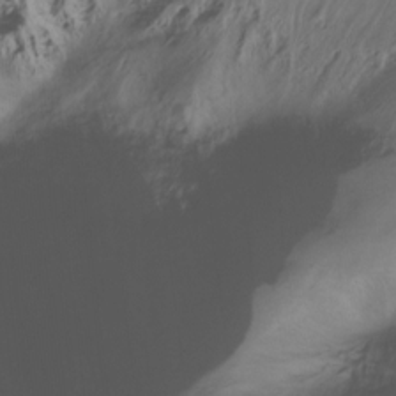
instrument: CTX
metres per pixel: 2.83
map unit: Ht
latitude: -16.2362
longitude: -42.7246
